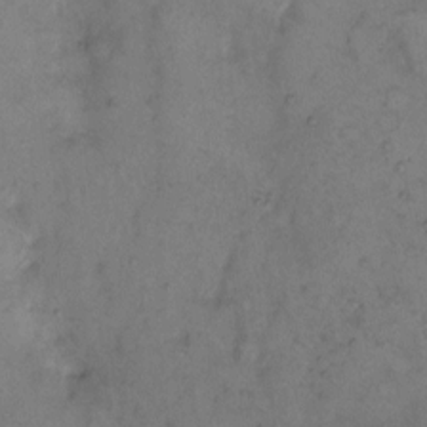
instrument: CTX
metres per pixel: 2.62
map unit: eHh
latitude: 9.3293
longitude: -62.6869
